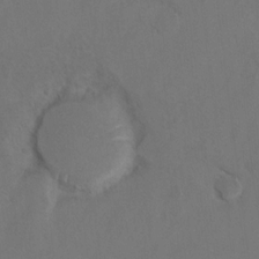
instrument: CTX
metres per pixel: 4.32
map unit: Hto
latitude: 8.3845
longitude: -35.0458
